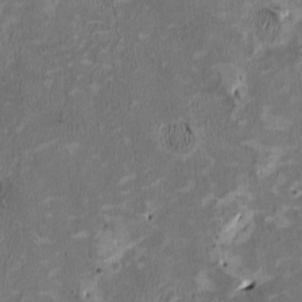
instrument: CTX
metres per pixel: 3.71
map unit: HNhu
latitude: 2.3467
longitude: -4.3278
